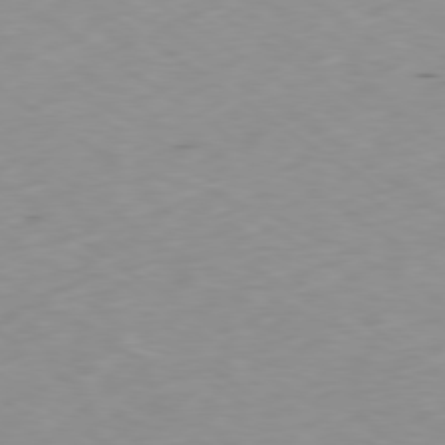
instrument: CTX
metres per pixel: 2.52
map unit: Ap
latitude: -79.4076
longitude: -72.5546
